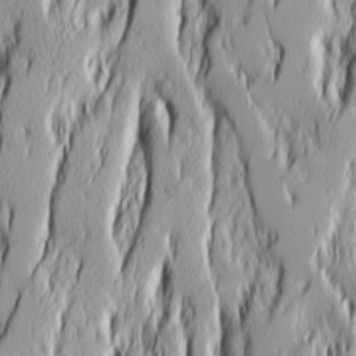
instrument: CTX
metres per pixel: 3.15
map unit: Ave
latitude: 14.3090
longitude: -132.1767
